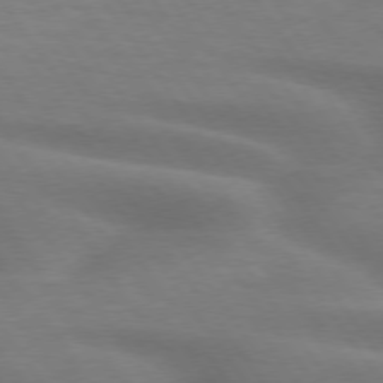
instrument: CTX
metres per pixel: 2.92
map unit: lApd
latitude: 74.9703
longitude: -59.3104
